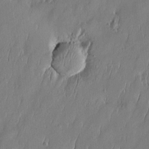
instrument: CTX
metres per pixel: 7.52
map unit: Htu
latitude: -5.8233
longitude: 175.0108
